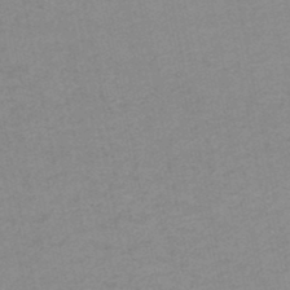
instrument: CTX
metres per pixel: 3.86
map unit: lHb
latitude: -46.6707
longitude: 61.0109
